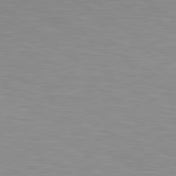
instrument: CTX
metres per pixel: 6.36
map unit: lApd
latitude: 80.4412
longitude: 131.2565
